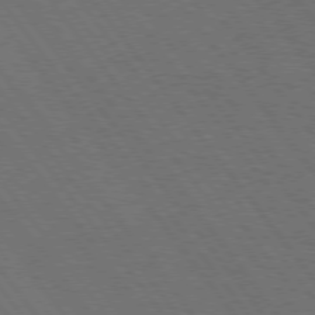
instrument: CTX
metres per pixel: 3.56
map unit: Hpe
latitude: 75.3104
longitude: -137.5182
